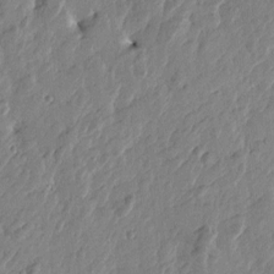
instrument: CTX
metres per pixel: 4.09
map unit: Htu
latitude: -2.8596
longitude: -179.9150
